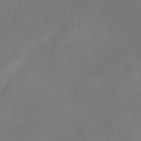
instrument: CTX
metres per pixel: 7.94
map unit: eHh
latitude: -40.0661
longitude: -26.3467
